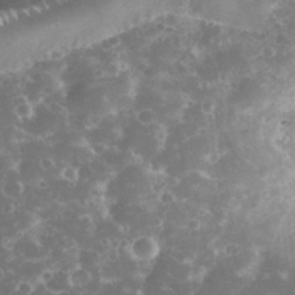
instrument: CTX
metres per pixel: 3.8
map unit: eHh
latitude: 34.0633
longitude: -61.4237
